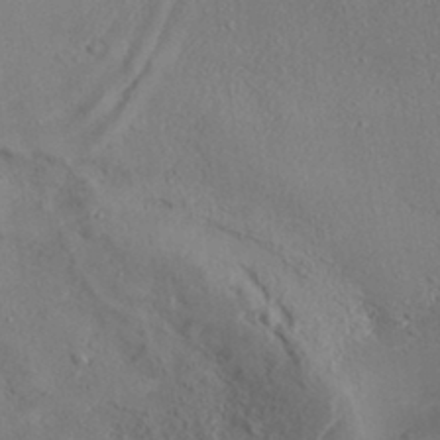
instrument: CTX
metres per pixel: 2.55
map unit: Aa
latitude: 33.8961
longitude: -136.4034
